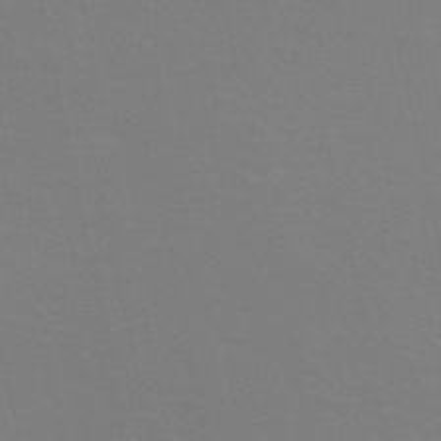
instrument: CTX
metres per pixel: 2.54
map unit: eHh
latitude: -53.1998
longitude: -25.3103
